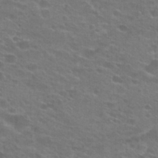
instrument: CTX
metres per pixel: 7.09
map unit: Hto
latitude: 24.5923
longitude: -43.8772
